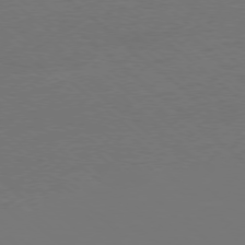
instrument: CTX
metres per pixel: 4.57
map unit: Ap
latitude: -78.2739
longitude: -96.7435
